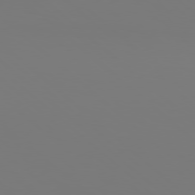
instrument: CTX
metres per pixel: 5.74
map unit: Hpe
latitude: 77.7638
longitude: -135.4804
